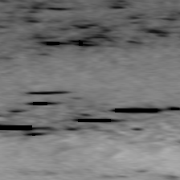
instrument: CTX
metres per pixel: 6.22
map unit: Ap
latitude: -80.3684
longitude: -90.8758
